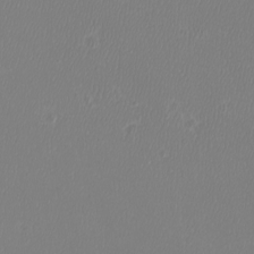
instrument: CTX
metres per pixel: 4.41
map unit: Htu
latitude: -6.6707
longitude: -73.4805
